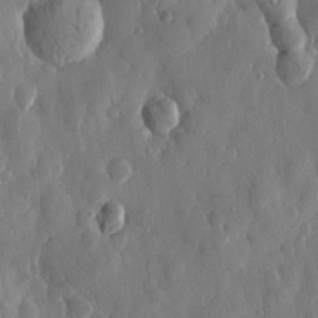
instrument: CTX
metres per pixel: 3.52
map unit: Htu
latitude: 0.0444
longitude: -177.3481
